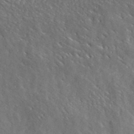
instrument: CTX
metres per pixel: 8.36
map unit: lHvf
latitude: 40.4412
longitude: -87.1781
